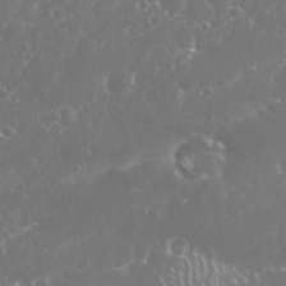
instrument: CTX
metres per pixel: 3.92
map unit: Nhu
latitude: 26.2145
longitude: -60.1011
